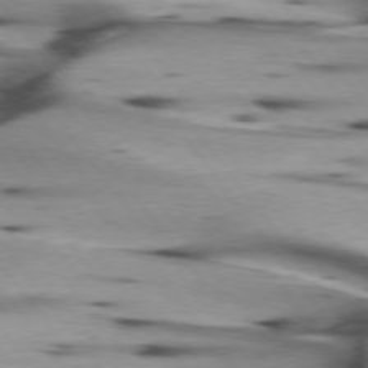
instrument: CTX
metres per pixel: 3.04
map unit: lApd
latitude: 75.7639
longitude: -64.8569
